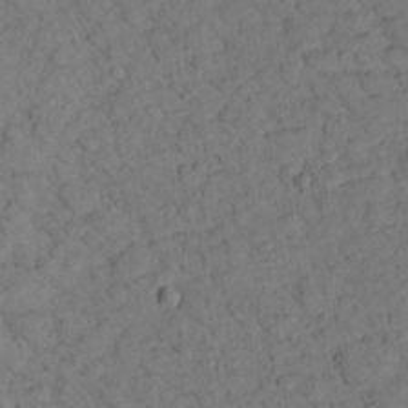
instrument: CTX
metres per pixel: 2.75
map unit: lHvf
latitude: 14.1011
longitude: 178.3117
